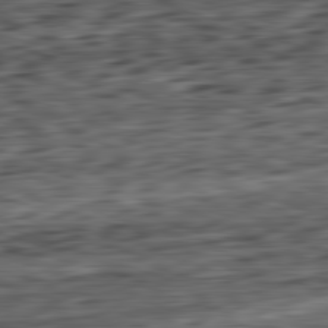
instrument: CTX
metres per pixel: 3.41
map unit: Ap
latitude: -82.2361
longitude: -78.0633
